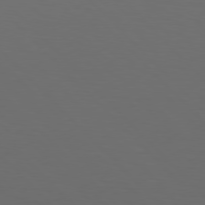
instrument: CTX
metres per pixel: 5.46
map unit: Hpe
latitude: 77.1781
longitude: -167.4993
